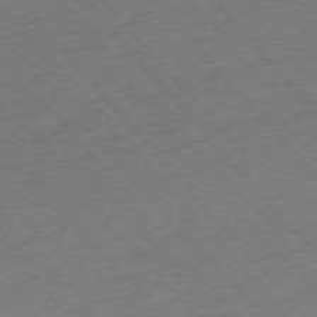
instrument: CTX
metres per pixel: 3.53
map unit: Ap
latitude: -75.7289
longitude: -80.7624
